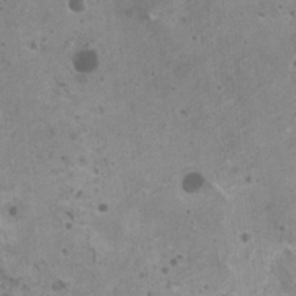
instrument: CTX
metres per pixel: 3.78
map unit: HNhu
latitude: -0.4629
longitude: 2.4062
